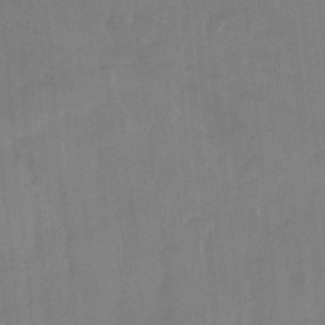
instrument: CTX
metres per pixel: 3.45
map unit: Nhu
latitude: -12.2929
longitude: -66.4979
